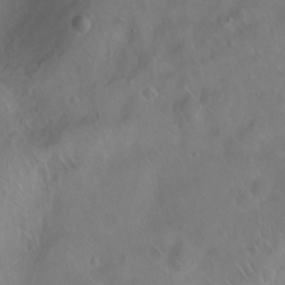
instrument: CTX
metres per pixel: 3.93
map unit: Ht
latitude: 0.3089
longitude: -44.9891
